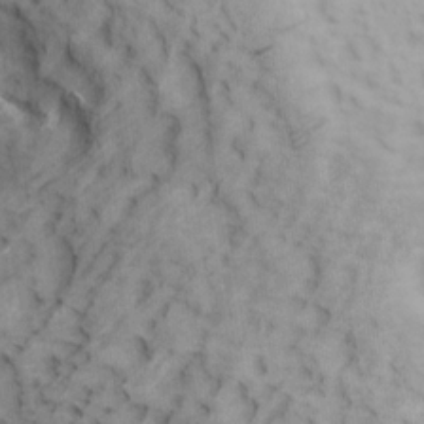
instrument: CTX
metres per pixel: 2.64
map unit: Ave
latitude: 19.0269
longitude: -138.1956
